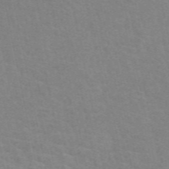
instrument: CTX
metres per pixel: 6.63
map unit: eAb
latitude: 50.5923
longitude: 111.6532
